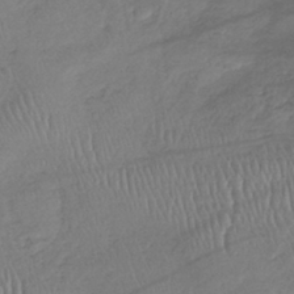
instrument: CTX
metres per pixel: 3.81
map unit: lHb
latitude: -37.6155
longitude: 68.1416
